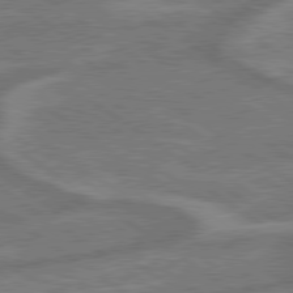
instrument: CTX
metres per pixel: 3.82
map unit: lApd
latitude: 79.3104
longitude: -171.8772
